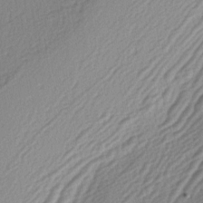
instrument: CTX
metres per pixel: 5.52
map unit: lAa
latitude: -3.8611
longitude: -123.9717
